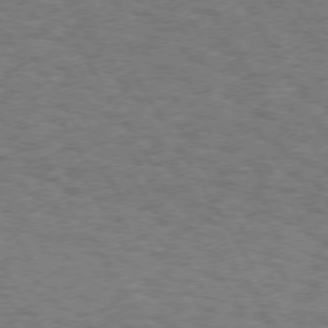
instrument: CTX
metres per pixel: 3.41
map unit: Hpe
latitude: 73.1404
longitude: -129.0080
